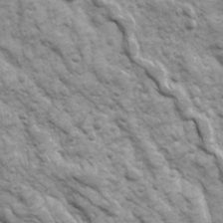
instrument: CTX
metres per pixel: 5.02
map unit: Ave
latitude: 16.8380
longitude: -132.1767
